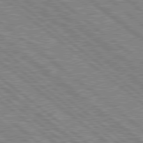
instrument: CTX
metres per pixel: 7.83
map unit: Hpe
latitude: 78.8758
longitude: -168.2523
